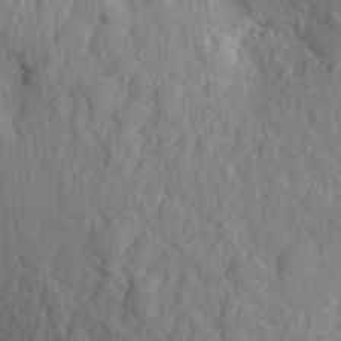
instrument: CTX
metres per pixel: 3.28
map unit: Aa
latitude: 25.8772
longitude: -149.8394
